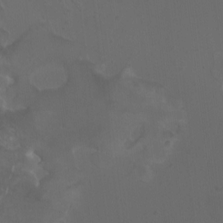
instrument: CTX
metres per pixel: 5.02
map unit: HNhu
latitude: 5.4048
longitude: 8.4629
